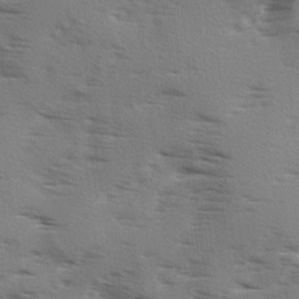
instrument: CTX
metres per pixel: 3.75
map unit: Ave
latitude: 1.7449
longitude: -110.6869
